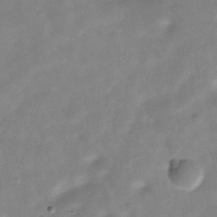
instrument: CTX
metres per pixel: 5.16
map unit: Hve
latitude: -30.7652
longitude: 92.3873
